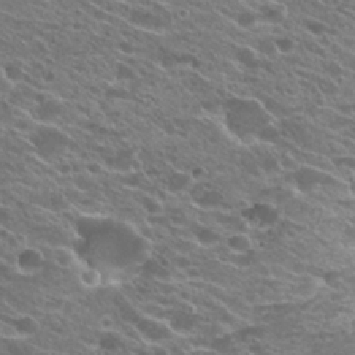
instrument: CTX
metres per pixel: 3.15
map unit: Hto
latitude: 23.1781
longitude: -37.7639
